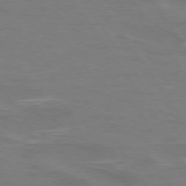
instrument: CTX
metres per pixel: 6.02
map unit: lApd
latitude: 74.8380
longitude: -61.7827
